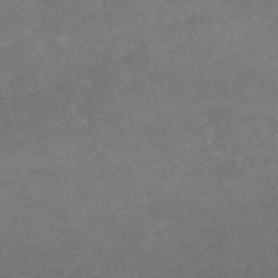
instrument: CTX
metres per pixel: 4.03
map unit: HNb
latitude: -54.3117
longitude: -35.7827
